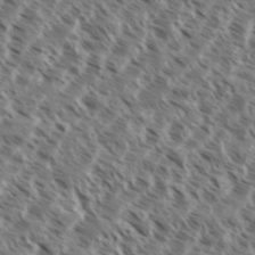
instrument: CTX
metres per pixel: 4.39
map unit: eHh
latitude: 35.4804
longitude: -138.7057
